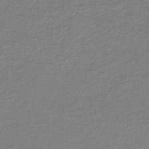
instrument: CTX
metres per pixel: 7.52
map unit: lHb
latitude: -42.1227
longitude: 70.0661
